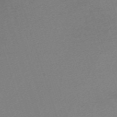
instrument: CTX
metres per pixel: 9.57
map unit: eHh
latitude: -62.4251
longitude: 51.7855
